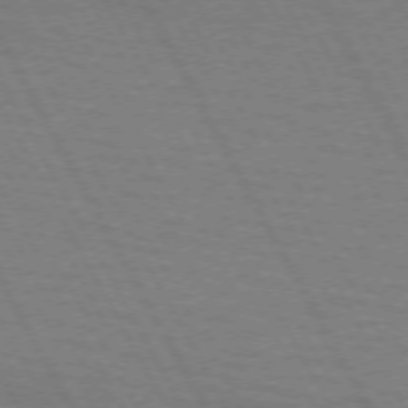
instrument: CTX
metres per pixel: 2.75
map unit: lApd
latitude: 71.6127
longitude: -55.2726
